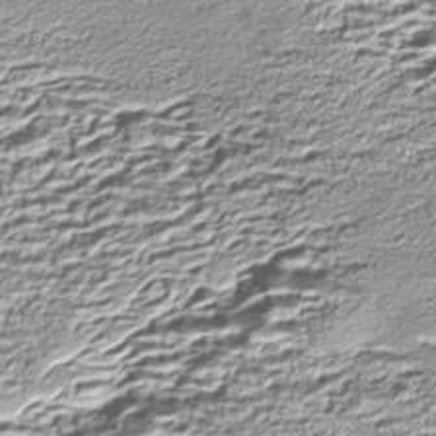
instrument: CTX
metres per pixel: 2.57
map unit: Nhe
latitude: -45.2565
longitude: 152.3117
